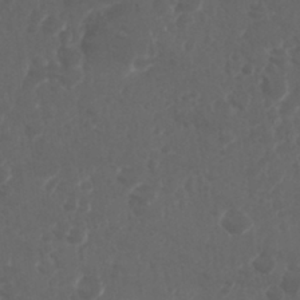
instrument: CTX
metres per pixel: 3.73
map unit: Nhu
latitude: 28.8758
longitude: -56.9513
